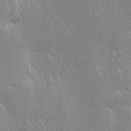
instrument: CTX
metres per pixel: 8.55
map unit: Ave
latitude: 0.5923
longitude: -114.9135
